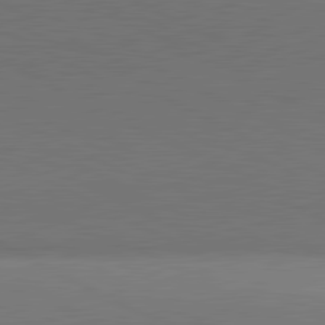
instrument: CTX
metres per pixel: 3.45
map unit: lApd
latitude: 81.4426
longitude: 146.5385
